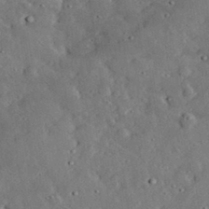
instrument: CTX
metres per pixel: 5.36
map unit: lHvf
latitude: 32.5735
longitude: -83.4048
